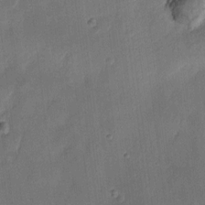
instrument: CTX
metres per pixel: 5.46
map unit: eHh
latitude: 8.8758
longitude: -73.1215
